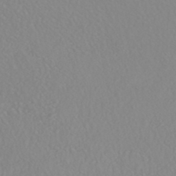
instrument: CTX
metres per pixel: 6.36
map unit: HNhu
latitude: -46.8597
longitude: 104.4251
